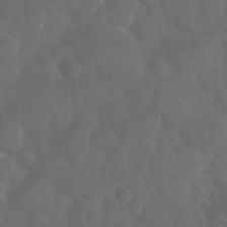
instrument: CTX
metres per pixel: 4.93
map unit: Nhu
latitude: 28.8380
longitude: -65.5938
